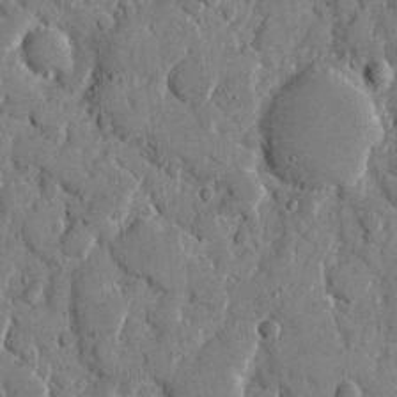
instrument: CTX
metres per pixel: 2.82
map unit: eHh
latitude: 9.3860
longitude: -67.3859
